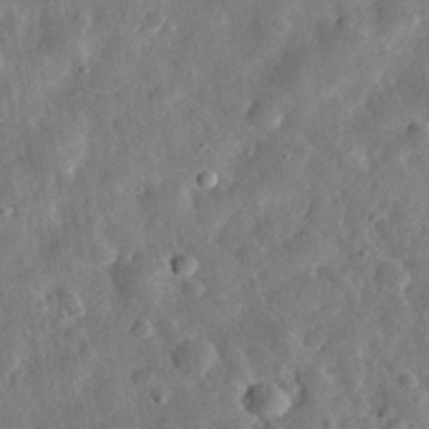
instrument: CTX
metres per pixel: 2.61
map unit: eHh
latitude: 32.3656
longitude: -77.2159
